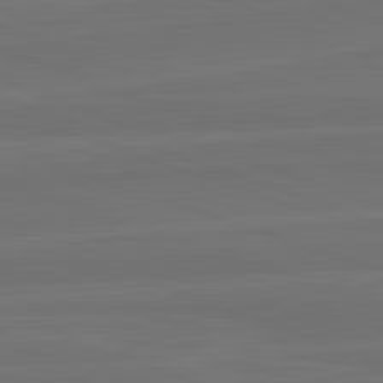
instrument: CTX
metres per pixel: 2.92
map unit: lApd
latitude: 82.7624
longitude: 164.3118
